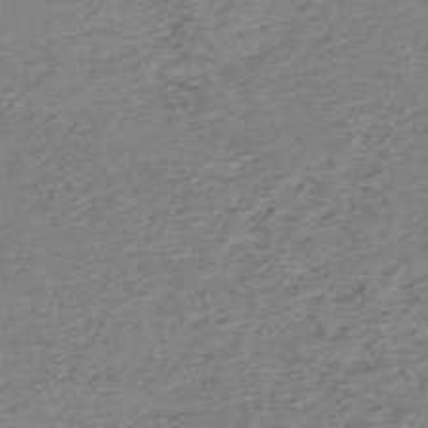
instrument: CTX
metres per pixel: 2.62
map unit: HNb
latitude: -51.6533
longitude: -52.8758
